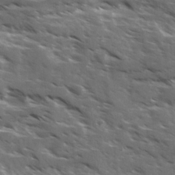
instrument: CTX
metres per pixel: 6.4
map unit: Ave
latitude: 18.0444
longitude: -130.6680
